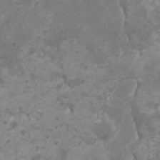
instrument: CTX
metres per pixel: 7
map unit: HNhu
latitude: 2.7813
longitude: -2.5734
